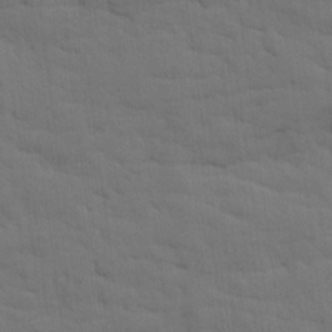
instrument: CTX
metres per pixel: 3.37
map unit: Ave
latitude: 17.6694
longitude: -128.9891
